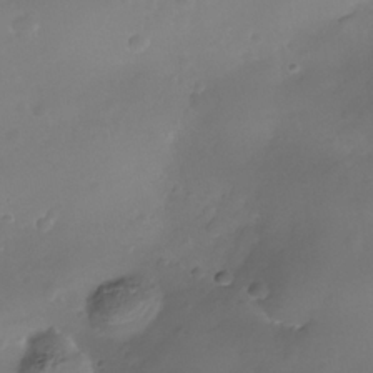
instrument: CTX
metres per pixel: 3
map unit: Nhe
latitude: -36.4818
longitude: -130.8758
